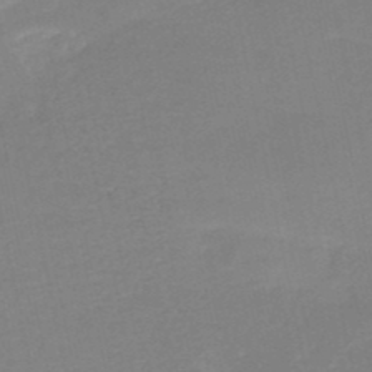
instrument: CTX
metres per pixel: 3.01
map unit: HNb
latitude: -49.6911
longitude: -43.3104
